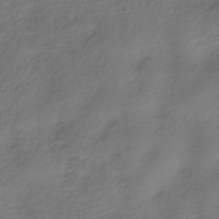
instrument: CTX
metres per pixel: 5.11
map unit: HNhu
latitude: -39.8423
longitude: 103.7289
